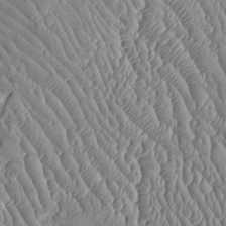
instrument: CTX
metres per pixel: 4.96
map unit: Htu
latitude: -5.6533
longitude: 156.4251
